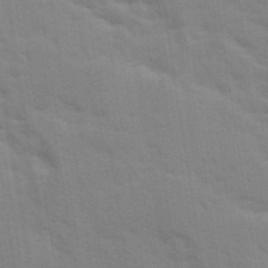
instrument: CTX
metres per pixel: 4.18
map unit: Ave
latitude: 10.9136
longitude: -102.2711
